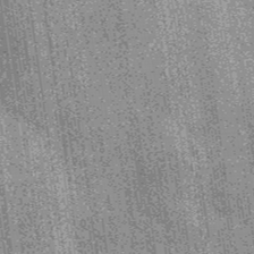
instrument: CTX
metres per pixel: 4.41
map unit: eAb
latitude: 38.9891
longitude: 107.6155
